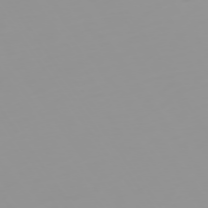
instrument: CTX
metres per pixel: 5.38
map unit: Hpe
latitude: -74.9353
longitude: 7.6344
